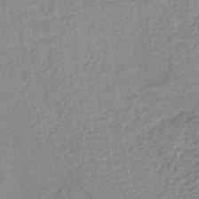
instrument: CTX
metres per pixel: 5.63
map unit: lHb
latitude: -40.0283
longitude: 60.3684
